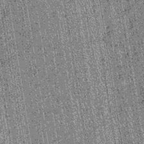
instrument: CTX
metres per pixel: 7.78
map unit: lHb
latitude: -39.1431
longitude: 67.5022
